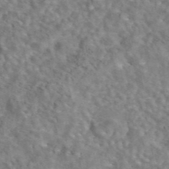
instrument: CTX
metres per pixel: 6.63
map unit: eAb
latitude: 43.4238
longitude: 108.1795
